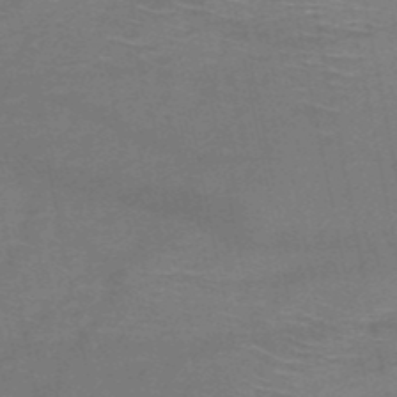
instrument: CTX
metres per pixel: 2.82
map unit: HNb
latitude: -51.1431
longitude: -42.4601
